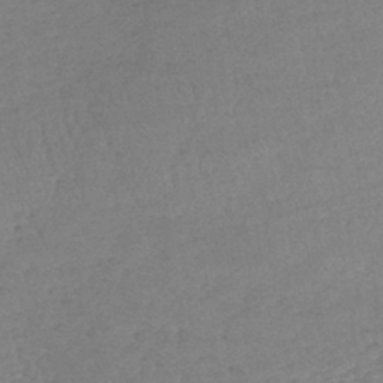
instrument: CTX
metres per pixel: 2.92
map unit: lHb
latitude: -40.5385
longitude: 66.9731
